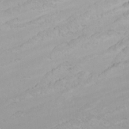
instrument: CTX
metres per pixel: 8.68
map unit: Htu
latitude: -6.4629
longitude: -69.0269
